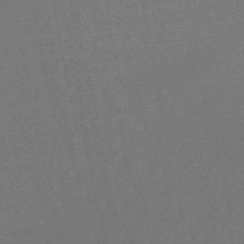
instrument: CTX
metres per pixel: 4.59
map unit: lHb
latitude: -47.6155
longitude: 80.5952
